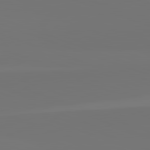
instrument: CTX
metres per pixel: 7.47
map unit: lApd
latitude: 82.5923
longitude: 154.3118
